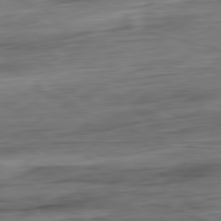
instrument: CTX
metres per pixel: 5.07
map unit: Ap
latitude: -80.8030
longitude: -68.5357
